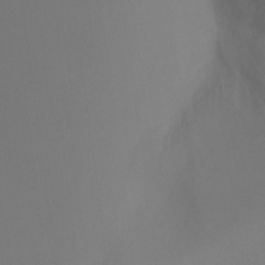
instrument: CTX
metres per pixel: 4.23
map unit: Ht
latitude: -8.8975
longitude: -33.1214
